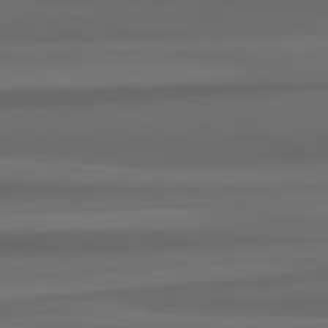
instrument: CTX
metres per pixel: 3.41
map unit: lApd
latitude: 82.7624
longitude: 176.6896
